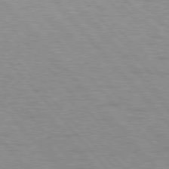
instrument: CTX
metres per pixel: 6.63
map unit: Hpe
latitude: 76.8002
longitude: -153.4049
